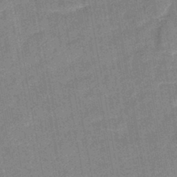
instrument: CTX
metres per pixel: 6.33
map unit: lHb
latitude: -43.2564
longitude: 80.2929
